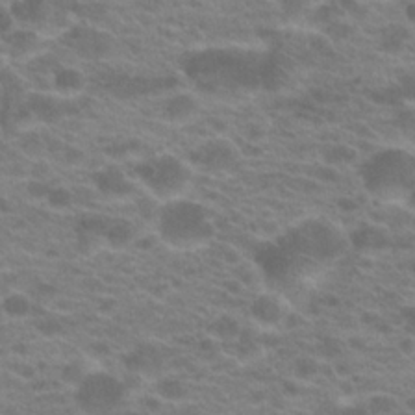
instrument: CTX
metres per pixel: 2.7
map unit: Hto
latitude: 21.6883
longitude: -37.4616
